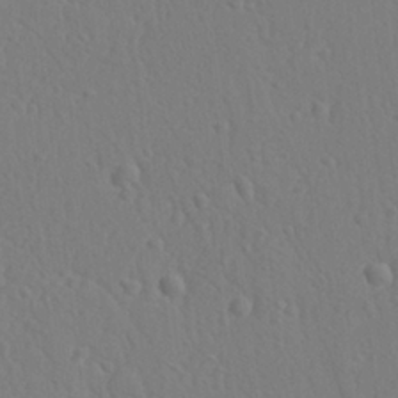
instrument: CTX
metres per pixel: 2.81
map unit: lAvf
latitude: -9.4643
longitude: -120.9514
